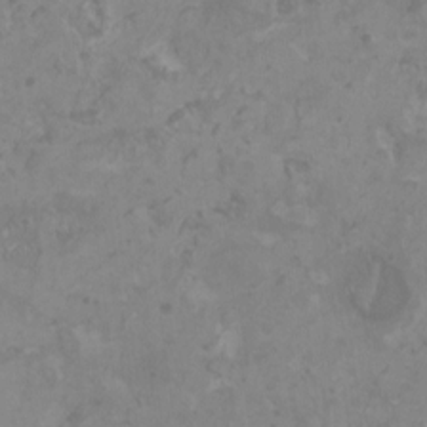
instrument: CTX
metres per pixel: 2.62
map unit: HNhu
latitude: -0.0850
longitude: 4.8597
